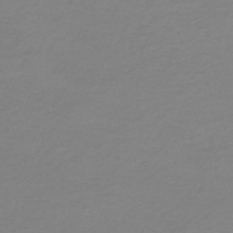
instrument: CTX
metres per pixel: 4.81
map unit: HNb
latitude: -45.3510
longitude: 53.8611
